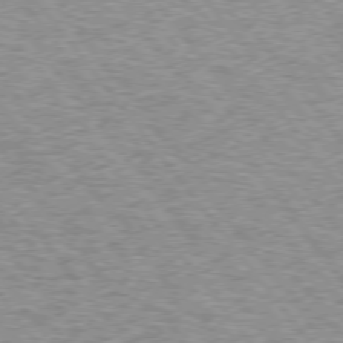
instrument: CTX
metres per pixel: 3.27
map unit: lApd
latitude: 74.5924
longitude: -76.4790
